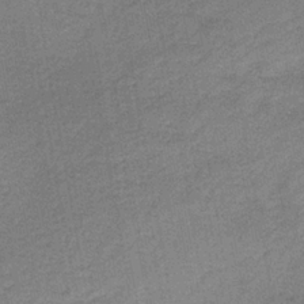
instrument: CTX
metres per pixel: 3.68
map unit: HNb
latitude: -33.3132
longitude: 57.4076
